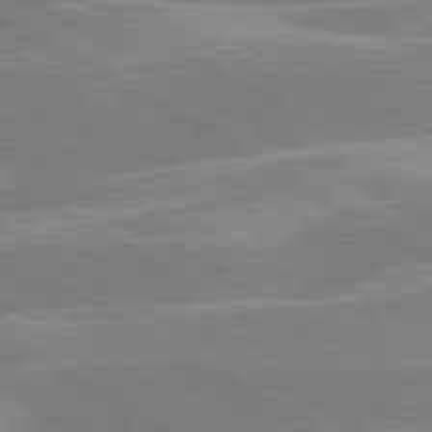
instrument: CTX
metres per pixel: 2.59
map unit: lApd
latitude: 80.3278
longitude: -123.4615
